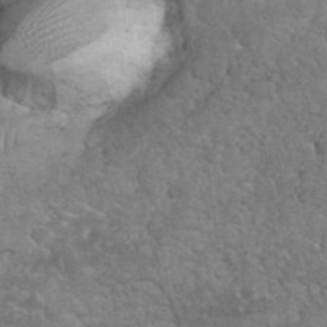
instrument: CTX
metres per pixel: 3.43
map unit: eHh
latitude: 34.8947
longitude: -65.0647
